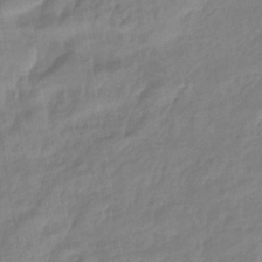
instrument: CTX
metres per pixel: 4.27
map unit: eHb
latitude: -40.6329
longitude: 81.2376
